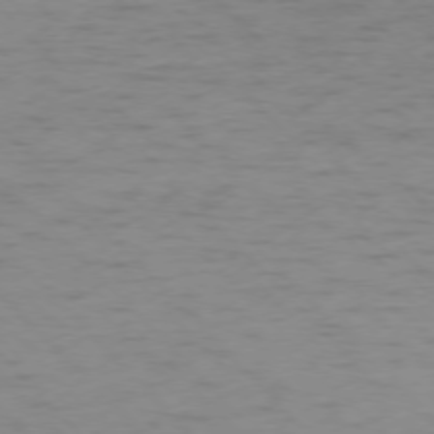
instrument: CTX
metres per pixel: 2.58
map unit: Ap
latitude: -76.5952
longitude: -65.3860
